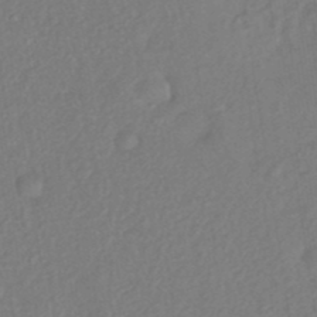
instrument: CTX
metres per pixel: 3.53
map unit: eHh
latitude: -42.2739
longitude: 118.2362
